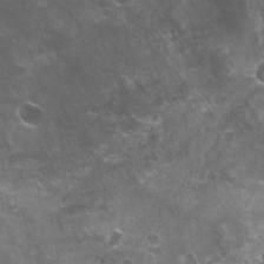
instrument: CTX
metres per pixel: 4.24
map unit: Nhu
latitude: 20.5546
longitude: -31.5560
